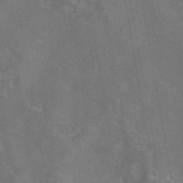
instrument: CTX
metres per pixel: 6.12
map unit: eAb
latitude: 45.7072
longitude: 108.4629
